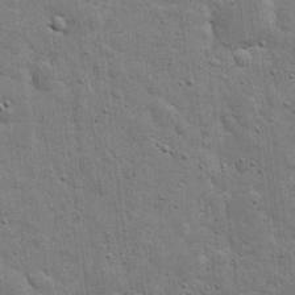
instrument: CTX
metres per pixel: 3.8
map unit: eHh
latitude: 20.4223
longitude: -63.3482
